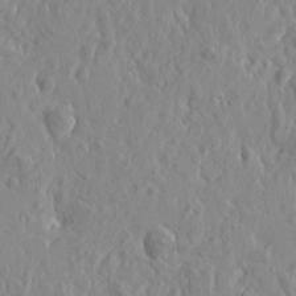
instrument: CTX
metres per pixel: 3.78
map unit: Htu
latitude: -2.3306
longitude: 179.7477
